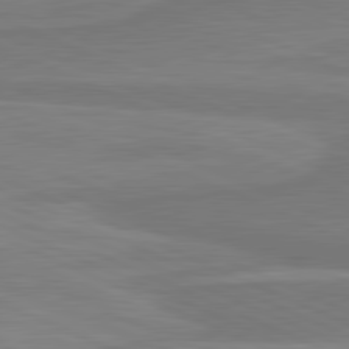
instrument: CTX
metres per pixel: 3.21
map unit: lApd
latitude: 81.4615
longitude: 168.9541
